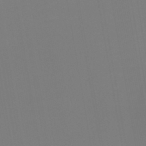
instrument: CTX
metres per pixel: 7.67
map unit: HNb
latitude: -46.6896
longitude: -48.1956
